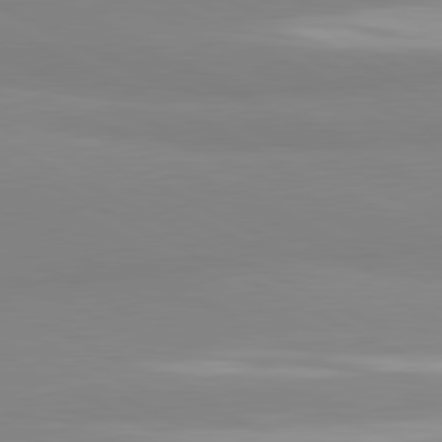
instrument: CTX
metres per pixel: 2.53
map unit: lApd
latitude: 81.2915
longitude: 179.9556
